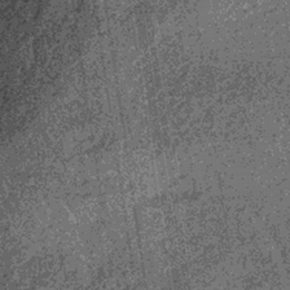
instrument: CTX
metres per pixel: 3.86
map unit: lHb
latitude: -37.3698
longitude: 67.5966
